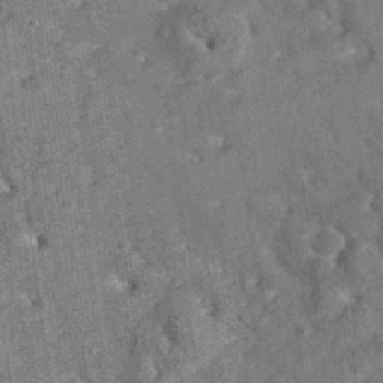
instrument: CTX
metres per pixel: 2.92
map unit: eAb
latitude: 35.3292
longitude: 115.4265
